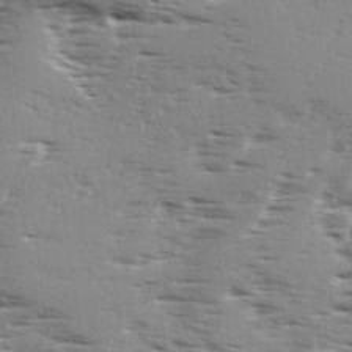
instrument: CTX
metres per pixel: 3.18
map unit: Ave
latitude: 1.7071
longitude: -110.7813
